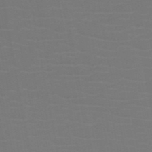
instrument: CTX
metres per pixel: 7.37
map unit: HNb
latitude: -50.7463
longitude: -45.9150
